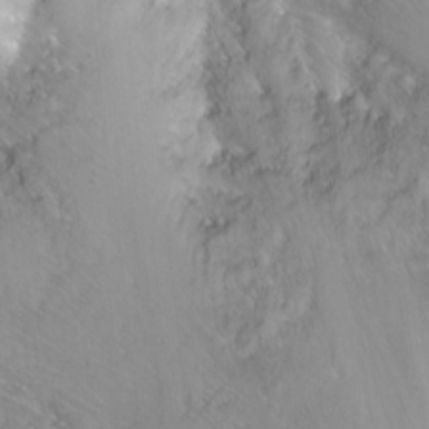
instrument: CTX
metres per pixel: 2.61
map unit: Nhu
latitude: -6.6518
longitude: -47.2726
